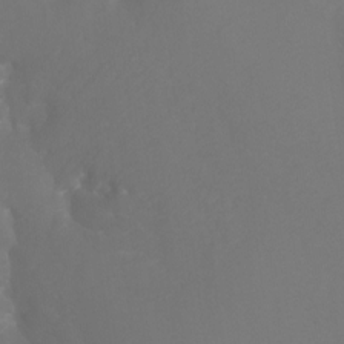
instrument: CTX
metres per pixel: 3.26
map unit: Htu
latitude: -7.2187
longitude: -33.4049
